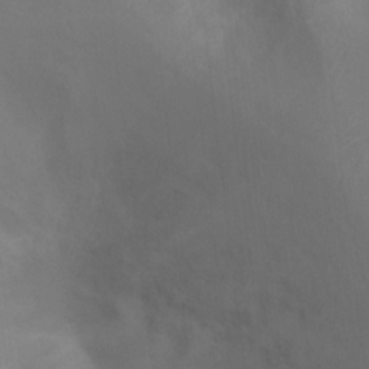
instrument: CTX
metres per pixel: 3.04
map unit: Ht
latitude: -10.6141
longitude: -28.0444
